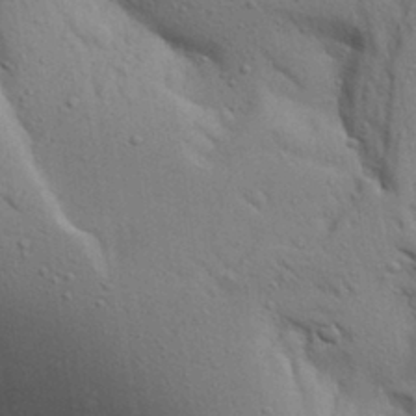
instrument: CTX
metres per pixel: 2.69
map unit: Aa
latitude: 29.4615
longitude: -147.6316
